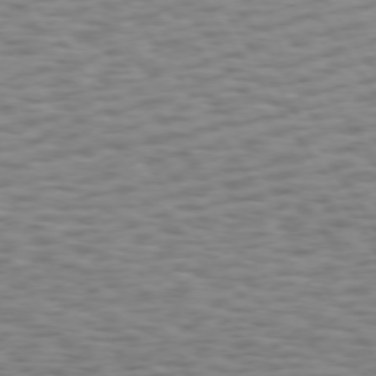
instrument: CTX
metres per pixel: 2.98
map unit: Hpe
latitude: 73.5749
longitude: -132.4979
